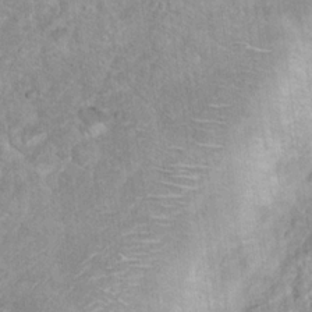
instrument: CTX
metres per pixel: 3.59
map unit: Nhu
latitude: 16.6302
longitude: -31.2726
